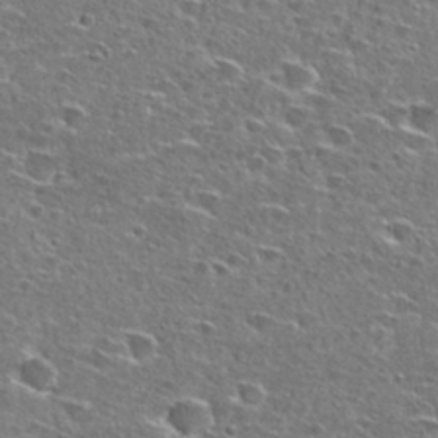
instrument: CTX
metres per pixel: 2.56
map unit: Hto
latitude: 27.3293
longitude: -47.9906
